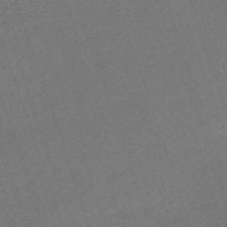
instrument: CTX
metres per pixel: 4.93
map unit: eHh
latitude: -63.9745
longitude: 50.6518
